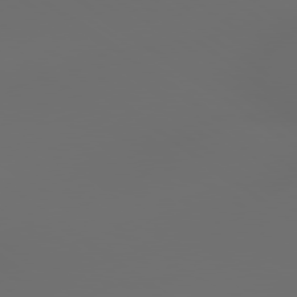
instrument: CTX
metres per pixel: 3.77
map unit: lApd
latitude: 79.3482
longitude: -175.4993
